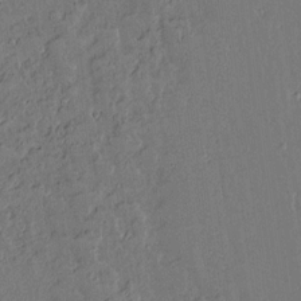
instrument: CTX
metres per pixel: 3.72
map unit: lAvf
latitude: 15.3293
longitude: -127.3293
